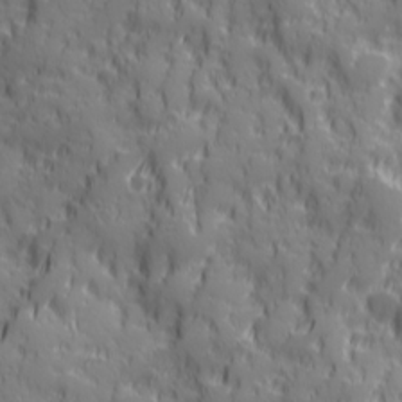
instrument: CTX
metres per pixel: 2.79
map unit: Ave
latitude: 19.9906
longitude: -132.8569
